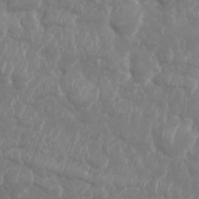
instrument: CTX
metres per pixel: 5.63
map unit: Nhu
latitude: 25.8772
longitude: -61.5560
